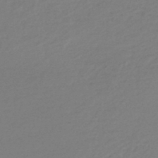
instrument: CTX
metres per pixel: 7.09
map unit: lHb
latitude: -44.8786
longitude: 69.0864
